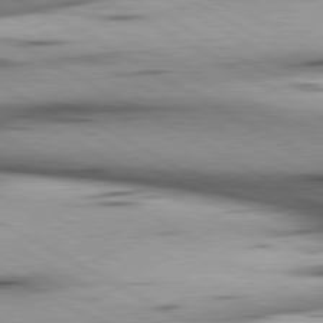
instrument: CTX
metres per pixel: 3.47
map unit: lApd
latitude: 80.3278
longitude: 157.4265
